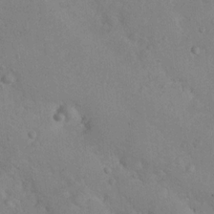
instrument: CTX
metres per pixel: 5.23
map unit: Nhu
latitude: 14.6869
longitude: -28.9513
